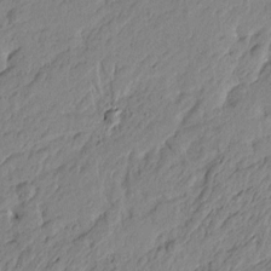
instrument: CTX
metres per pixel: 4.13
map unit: Htu
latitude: -4.7841
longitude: -179.8017
